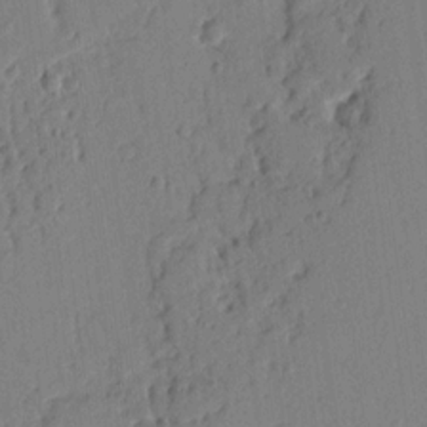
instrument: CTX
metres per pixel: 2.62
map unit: Ht
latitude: 9.9906
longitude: -78.4223
